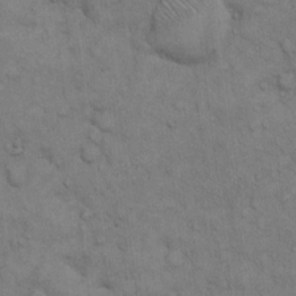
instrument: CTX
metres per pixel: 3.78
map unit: Hto
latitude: 12.7624
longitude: -60.4034
